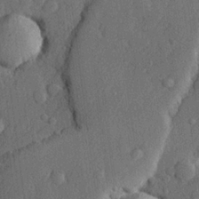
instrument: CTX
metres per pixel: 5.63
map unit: lHvf
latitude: 23.0080
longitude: 142.8785
